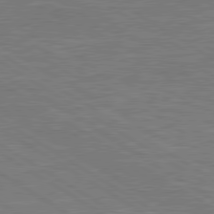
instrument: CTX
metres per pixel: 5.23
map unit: lApd
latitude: 79.6694
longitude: -123.4993
